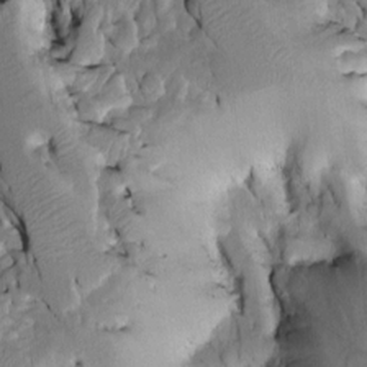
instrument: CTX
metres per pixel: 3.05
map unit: Htu
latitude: -2.3117
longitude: 149.2376
